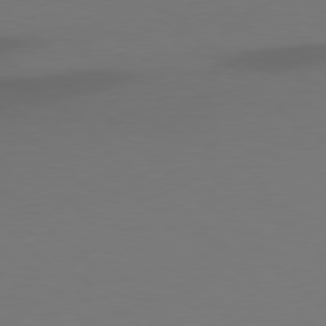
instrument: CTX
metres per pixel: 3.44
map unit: Hpe
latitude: 77.9339
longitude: -164.8947
